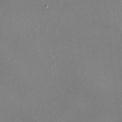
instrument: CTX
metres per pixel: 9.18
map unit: HNhu
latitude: 4.7435
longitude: 6.8786
